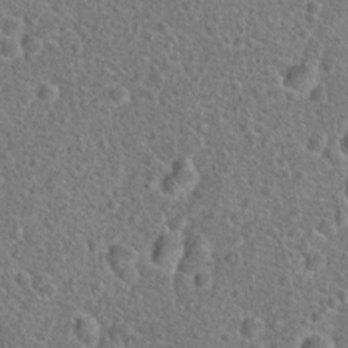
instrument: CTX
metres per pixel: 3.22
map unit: Hto
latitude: 19.1214
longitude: -42.6680
